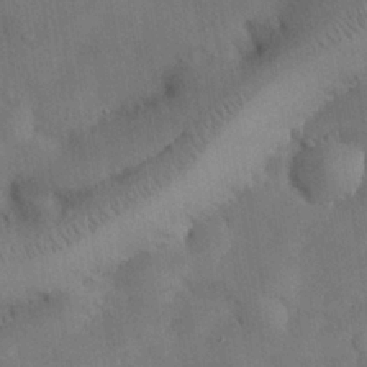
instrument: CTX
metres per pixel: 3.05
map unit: Nhu
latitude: 25.8394
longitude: -71.8394
